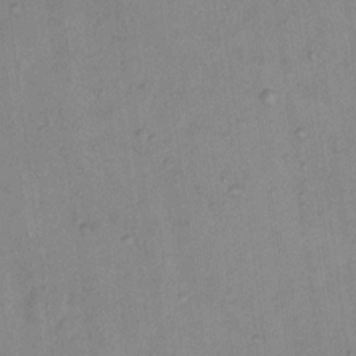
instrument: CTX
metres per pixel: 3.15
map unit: Ht
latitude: 13.1403
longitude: -40.2711
